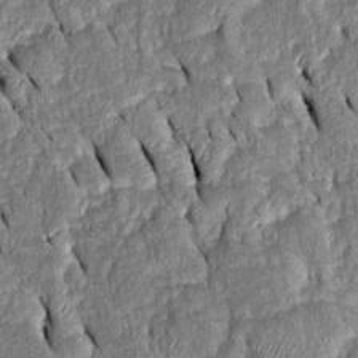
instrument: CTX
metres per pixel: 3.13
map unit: Htu
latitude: -0.9164
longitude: 149.8801
